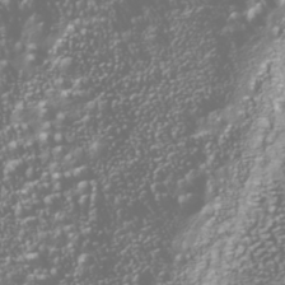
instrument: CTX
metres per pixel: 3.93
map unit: Nhu
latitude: -39.8989
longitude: -82.3467
